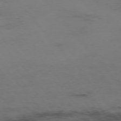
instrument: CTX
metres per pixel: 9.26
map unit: Hpe
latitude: -76.0850
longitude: -17.1970
